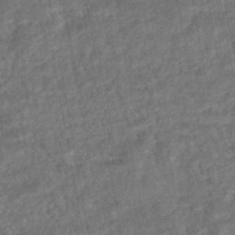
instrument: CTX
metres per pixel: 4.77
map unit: HNhu
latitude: -45.1998
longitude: 97.6722
